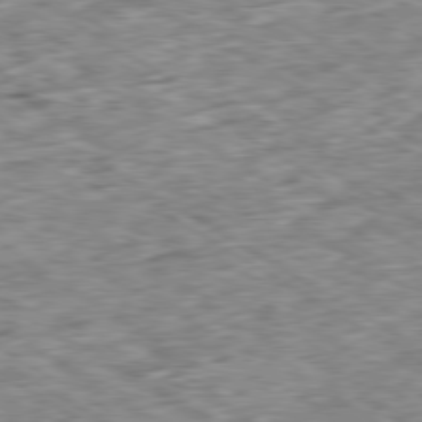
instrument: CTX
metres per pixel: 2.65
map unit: Ap
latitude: -80.0661
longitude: -90.2145
